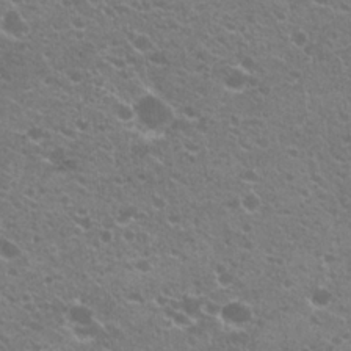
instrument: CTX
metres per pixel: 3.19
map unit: Hto
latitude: 20.6302
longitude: -34.7624
